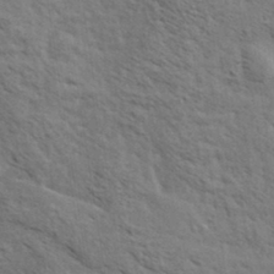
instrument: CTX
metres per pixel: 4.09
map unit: eHh
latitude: 34.5734
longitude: -140.8758
